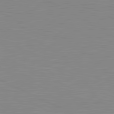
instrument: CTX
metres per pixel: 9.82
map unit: lApd
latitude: 81.4426
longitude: -172.1388
